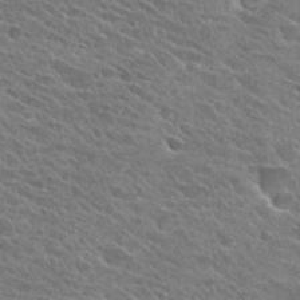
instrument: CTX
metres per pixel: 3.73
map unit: Hto
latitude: 26.1200
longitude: -41.1403
